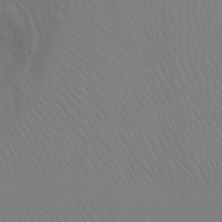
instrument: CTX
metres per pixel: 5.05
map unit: Ht
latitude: -8.6140
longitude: -32.4790
